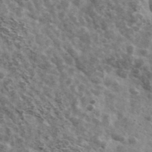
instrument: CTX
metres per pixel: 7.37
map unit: Ave
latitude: 39.1781
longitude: -107.9906
